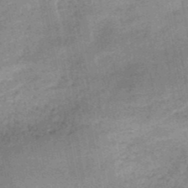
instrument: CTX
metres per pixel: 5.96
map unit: HNb
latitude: -50.2173
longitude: -49.9150
